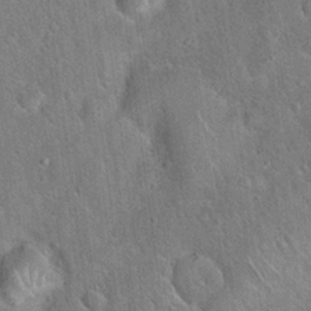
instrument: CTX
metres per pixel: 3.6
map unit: Hto
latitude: 20.1956
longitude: -51.6505
